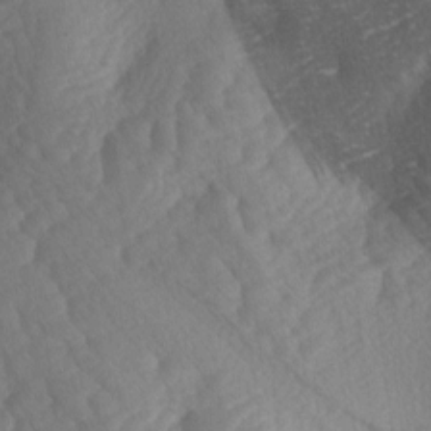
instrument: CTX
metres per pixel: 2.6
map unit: lAa
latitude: -3.8611
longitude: -127.3860
